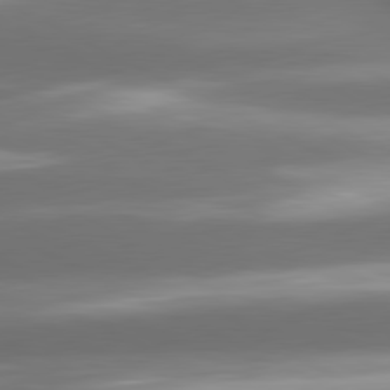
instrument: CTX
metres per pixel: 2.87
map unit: lApd
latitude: 80.8569
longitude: -142.0822
